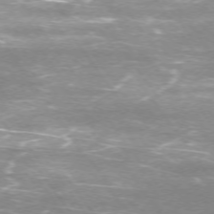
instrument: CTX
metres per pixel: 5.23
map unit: Ap
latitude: -75.0865
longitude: -75.6127
